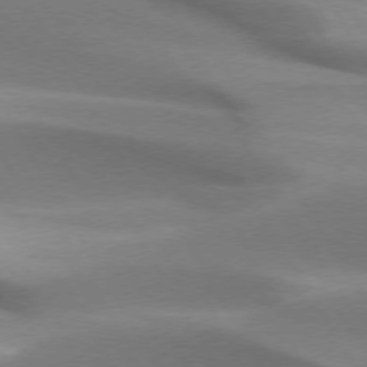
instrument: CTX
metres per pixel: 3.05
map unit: lApd
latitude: 73.5183
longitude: -52.7624
